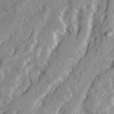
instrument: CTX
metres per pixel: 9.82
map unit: Ave
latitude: 22.5168
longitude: -131.7072
